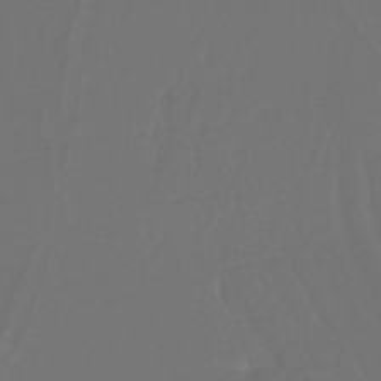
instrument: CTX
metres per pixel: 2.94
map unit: lHb
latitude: -43.6721
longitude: 78.0472
